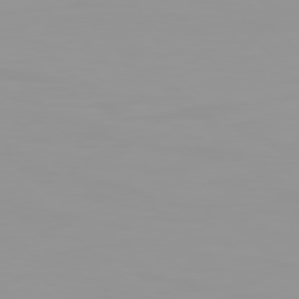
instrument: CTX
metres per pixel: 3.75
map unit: Hpe
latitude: 77.7260
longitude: -141.0836
